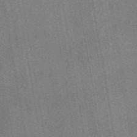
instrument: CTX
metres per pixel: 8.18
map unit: eAb
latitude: 48.7435
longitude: 104.6518
